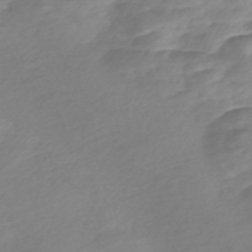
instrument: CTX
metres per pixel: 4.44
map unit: Nve
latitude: -57.7100
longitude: 57.5966
